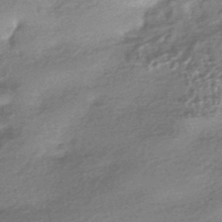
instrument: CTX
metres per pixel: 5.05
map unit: HNhu
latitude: -43.8989
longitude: 93.2943
